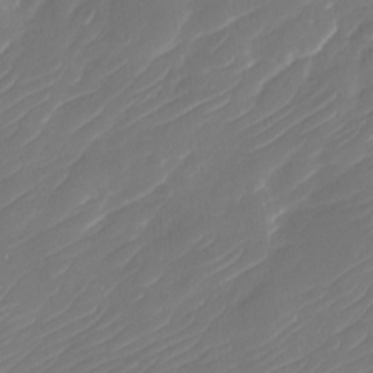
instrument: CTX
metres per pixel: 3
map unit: Nhu
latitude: -30.3306
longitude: -71.9528
